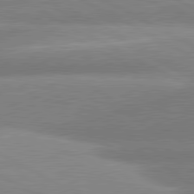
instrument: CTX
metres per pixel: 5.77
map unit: lApd
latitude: 80.9514
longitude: -163.4805
